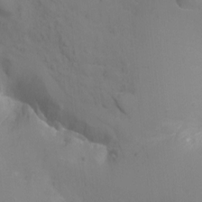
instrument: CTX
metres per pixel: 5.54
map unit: Ht
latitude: -0.6330
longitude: -33.7828
